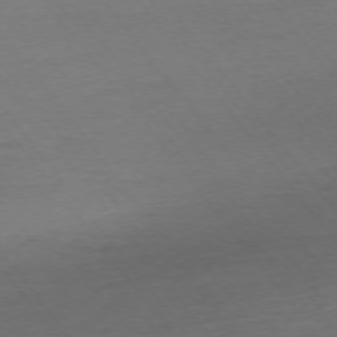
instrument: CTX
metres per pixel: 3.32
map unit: Ap
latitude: -75.2376
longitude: -83.1592
